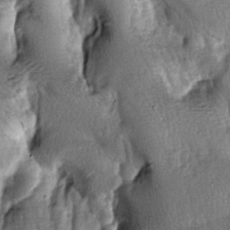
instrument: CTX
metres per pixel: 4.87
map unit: lAa
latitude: -6.3873
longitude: -125.7828
